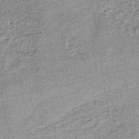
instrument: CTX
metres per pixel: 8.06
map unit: lHb
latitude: -37.1620
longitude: 65.6533
